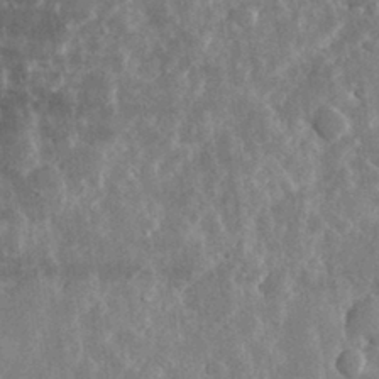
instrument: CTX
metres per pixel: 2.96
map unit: lHvf
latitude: 32.0822
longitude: -90.0255
